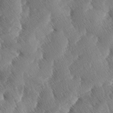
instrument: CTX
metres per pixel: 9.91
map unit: lAa
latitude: -3.8422
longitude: -129.8016
